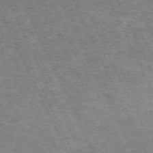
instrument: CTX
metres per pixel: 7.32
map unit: Hpe
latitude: -71.0109
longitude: 11.1242
